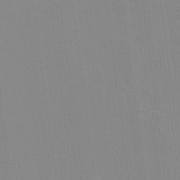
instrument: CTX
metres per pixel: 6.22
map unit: lAvf
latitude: 16.1578
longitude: -128.8002
